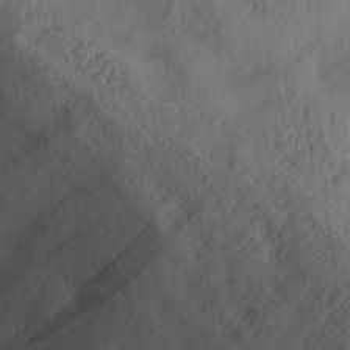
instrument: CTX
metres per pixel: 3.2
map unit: Aa
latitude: 30.1767
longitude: -132.8191
